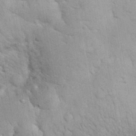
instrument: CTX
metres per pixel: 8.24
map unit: eHh
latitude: 32.1767
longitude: -66.3278
